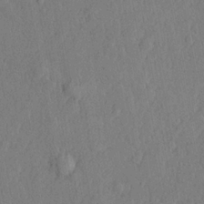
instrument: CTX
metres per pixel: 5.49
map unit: lHvf
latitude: 21.9717
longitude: 144.0283
